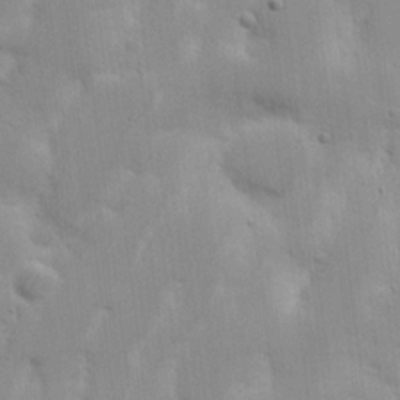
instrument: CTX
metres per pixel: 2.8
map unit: Nhu
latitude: 17.8961
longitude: -73.9151
